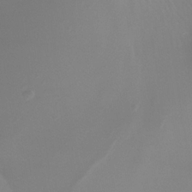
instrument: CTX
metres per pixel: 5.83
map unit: Nhe
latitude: -35.5210
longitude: -117.7828
